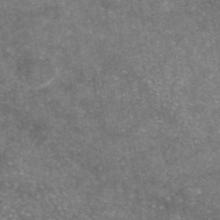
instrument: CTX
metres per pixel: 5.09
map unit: eAb
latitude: 46.4790
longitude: 123.5588
